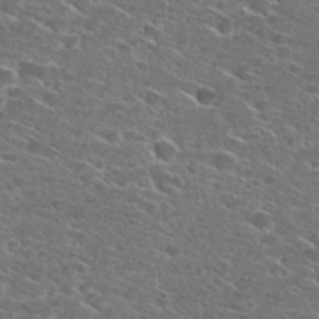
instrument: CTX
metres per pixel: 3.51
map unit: Hto
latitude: 27.7072
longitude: -46.8191
